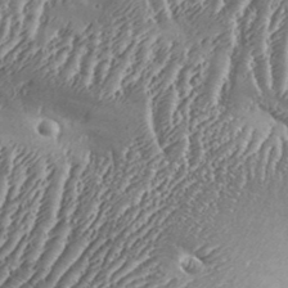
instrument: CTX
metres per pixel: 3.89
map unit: Aa
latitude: 33.6505
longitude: -134.7057
